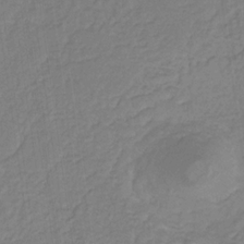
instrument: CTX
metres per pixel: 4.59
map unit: eHb
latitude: -30.3117
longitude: 63.7855
